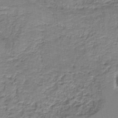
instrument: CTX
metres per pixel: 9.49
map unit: eAb
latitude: -38.1417
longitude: 51.3321
